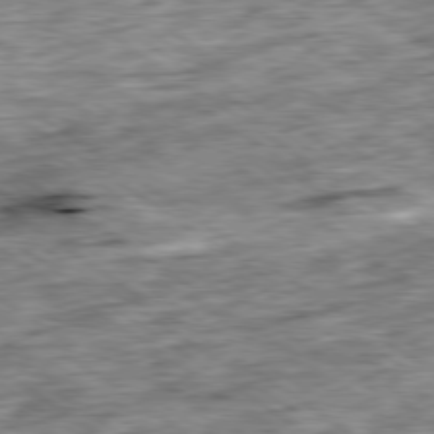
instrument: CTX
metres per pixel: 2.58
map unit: Ap
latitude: -79.5399
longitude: -75.3860
